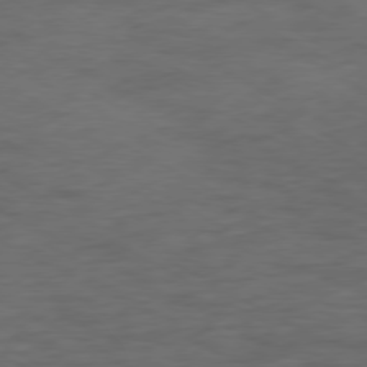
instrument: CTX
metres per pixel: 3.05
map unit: Ap
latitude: -77.1053
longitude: -76.0633
